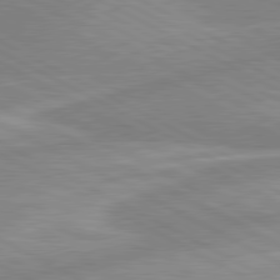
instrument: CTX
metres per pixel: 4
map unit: lApd
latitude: 80.5546
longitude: -169.1970
